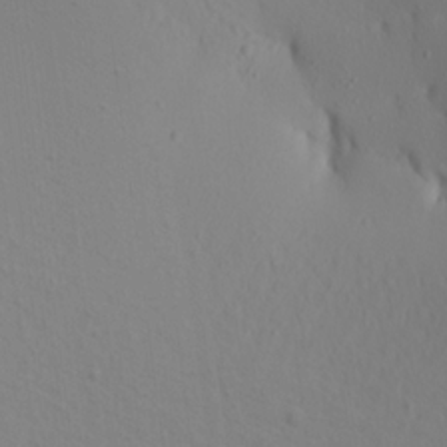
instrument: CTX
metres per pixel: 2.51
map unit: Aa
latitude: 20.6491
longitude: -145.9717
